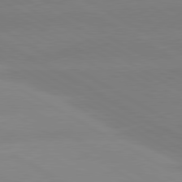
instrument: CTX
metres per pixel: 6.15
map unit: lApd
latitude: 80.5357
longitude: -152.9892
